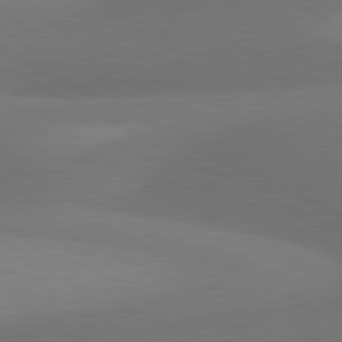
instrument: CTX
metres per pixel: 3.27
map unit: lApd
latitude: 81.0269
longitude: 127.0864
